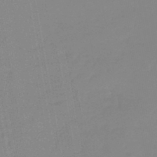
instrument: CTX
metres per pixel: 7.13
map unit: lHb
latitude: -44.2551
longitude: 63.4832
